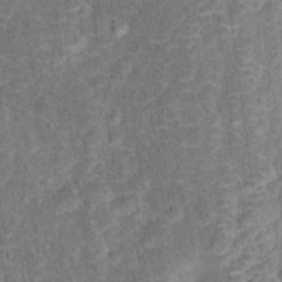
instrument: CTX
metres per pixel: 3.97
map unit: Hto
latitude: 17.5371
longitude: -42.6113
